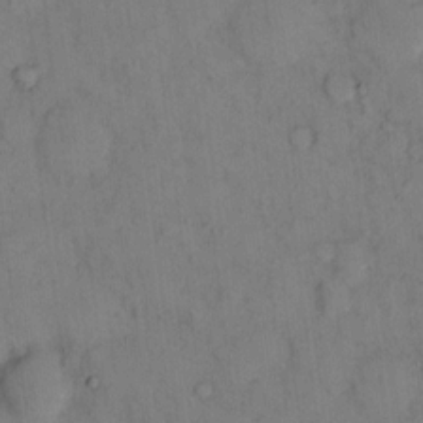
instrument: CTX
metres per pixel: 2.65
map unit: eHh
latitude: 13.5182
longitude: -62.7624
